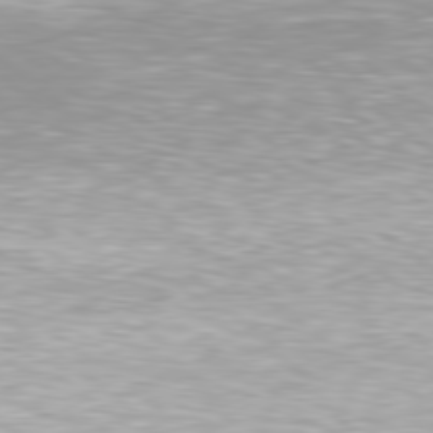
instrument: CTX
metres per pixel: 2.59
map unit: Hpe
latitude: 79.5938
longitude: -128.4979
